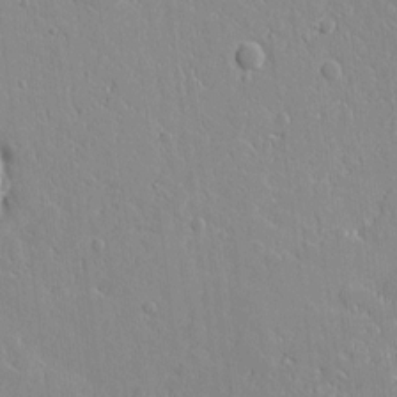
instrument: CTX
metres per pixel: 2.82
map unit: Aa
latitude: 10.6491
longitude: -129.6505
